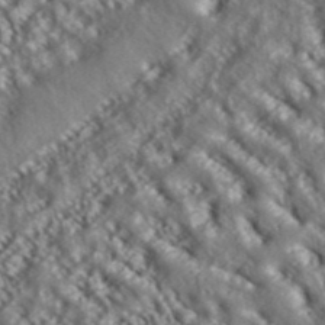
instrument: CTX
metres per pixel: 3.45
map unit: ANa
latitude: 39.5749
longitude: 30.2550
